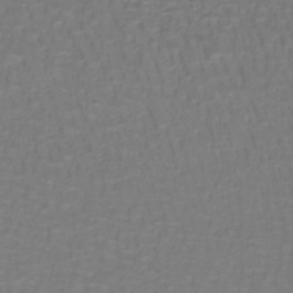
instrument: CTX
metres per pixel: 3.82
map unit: lHb
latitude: -42.4251
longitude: 56.9919
